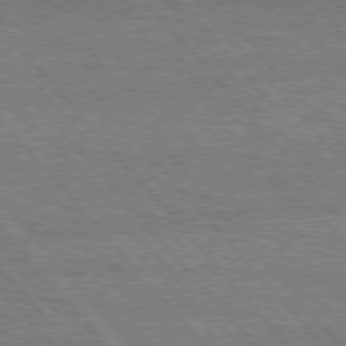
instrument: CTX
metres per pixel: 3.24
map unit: Hpe
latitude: 76.1577
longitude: -137.8584
